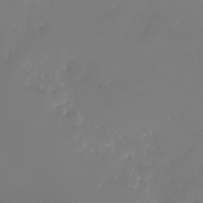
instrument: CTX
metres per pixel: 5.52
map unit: Nhu
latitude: -26.5762
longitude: -72.4412
